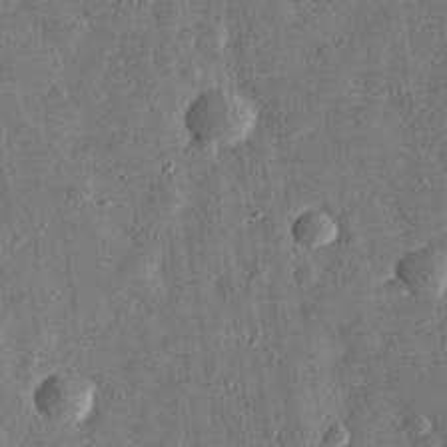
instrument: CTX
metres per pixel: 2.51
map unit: eHh
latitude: 31.2159
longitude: -74.8191
